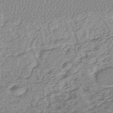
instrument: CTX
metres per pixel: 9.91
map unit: lHb
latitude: -46.0472
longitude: 71.2187
